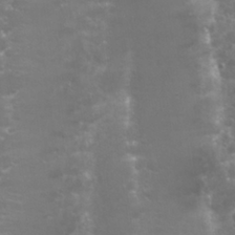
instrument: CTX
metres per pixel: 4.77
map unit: Nhu
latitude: 27.5182
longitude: -60.5545
